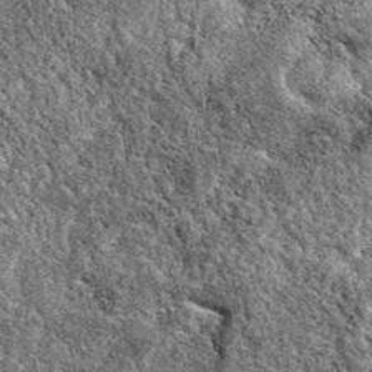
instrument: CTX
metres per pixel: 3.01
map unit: eAb
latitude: 38.7246
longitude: 110.5952
